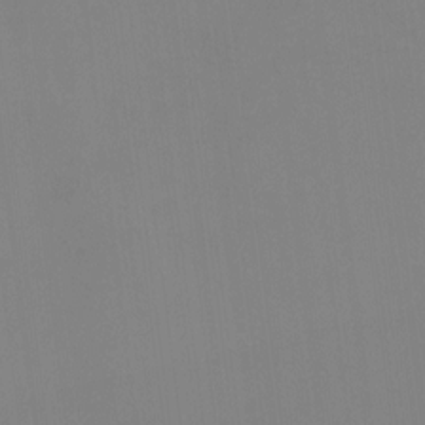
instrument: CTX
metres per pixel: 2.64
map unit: HNhu
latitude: 7.5560
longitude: 11.8422
